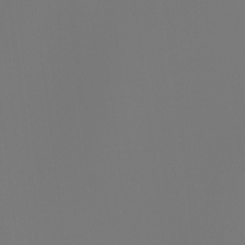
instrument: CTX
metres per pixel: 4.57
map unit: Ht
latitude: -3.7288
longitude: -61.9906
